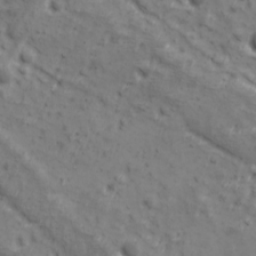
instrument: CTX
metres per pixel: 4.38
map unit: Ave
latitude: 10.8380
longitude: -104.8191
